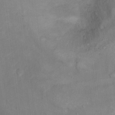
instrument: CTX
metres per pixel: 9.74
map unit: Ht
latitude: 12.7246
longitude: -41.1970
